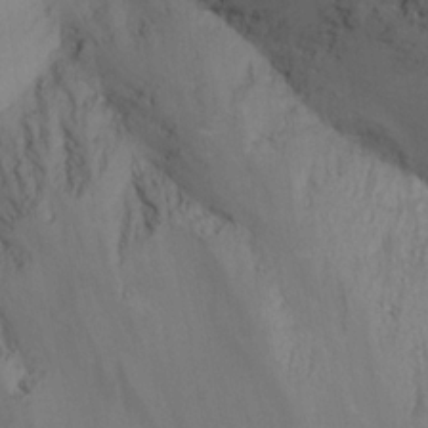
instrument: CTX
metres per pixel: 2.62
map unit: Ht
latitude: -15.5399
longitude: -51.4237
